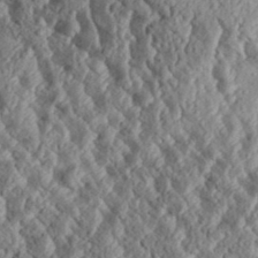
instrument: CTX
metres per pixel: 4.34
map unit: Aa
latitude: 31.0270
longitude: -134.5168
